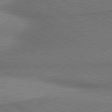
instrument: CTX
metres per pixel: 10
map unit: lApd
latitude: 80.4412
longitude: 164.3496
